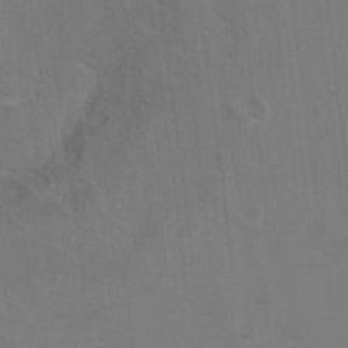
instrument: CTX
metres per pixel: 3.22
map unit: Hto
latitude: 9.3482
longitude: -35.3670
